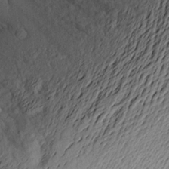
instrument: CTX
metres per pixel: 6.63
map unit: Aa
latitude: 23.3859
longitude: -149.7450
